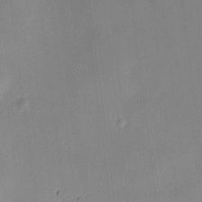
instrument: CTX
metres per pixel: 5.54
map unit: HNhu
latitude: 8.7624
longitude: 9.4076
